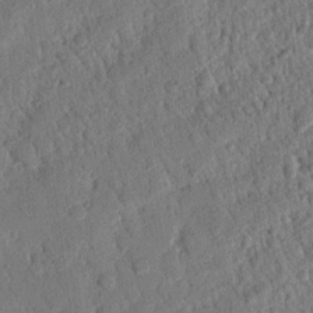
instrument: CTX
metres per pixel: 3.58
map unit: Nhu
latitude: 19.5371
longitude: -78.2901
